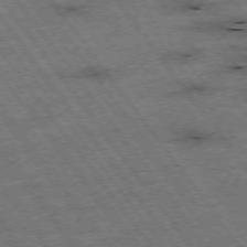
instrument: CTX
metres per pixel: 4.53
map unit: Hpe
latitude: -75.6155
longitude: -22.6301
